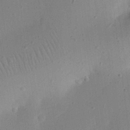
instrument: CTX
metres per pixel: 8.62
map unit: eHh
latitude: 24.9513
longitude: -70.2333
